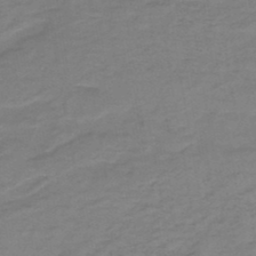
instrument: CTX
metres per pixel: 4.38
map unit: HNb
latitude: -47.0864
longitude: -38.9325
